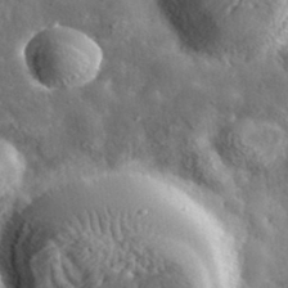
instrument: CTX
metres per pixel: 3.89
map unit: lHvf
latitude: 35.6127
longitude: -88.4223
